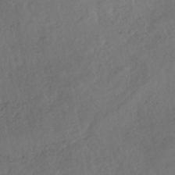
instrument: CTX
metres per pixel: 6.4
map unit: eHh
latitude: -42.8974
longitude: -33.7450
